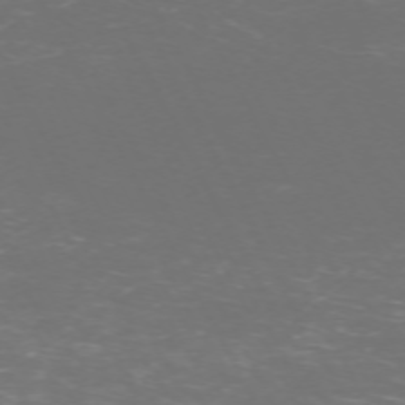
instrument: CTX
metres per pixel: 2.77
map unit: Hpe
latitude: -71.4832
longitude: 7.9556
